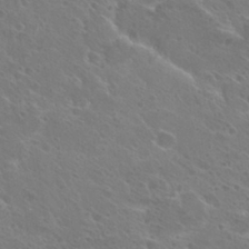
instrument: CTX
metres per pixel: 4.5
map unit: Hto
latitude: 27.3671
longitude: -40.1199
